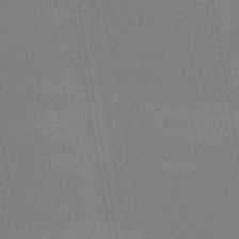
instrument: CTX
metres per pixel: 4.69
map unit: HNb
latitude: -42.2550
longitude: 51.7666
